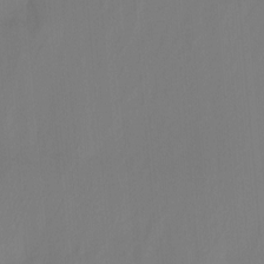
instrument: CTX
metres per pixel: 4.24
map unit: Nhu
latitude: -8.3684
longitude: -79.8961
